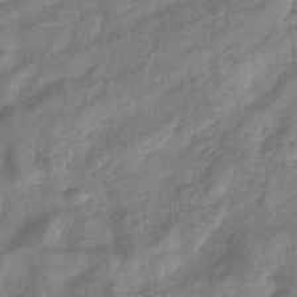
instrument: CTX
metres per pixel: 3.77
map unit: eHb
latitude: -33.5966
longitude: 76.3873
